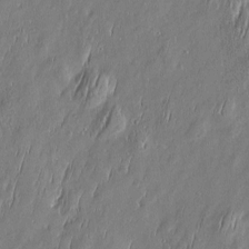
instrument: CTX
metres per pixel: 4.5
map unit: Htu
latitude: -5.9745
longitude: 175.0864
